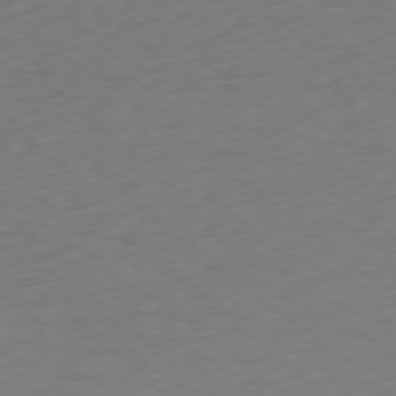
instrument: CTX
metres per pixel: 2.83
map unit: Ap
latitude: -78.5384
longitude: -69.6883
